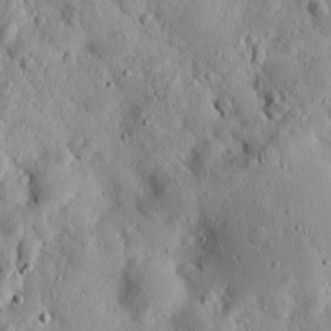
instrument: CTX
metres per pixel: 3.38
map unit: lAvf
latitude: 9.5182
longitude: 168.9730
